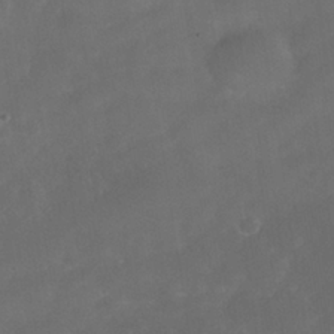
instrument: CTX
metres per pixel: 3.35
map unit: Nhe
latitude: -38.9731
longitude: -118.6490
